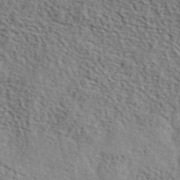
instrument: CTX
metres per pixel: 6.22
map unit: lHvf
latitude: 41.5560
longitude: -87.5938
